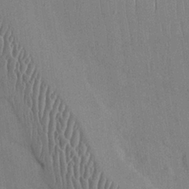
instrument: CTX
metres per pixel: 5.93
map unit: Nhu
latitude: 27.1025
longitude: -69.6127
